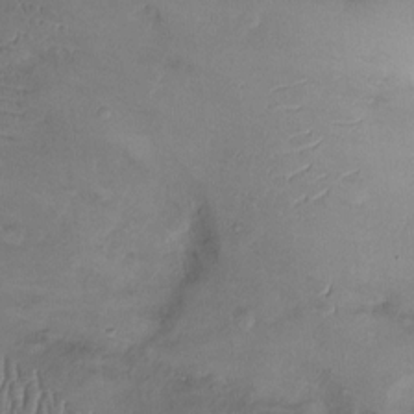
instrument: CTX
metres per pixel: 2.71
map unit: Ht
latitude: 1.1025
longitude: -13.8206
